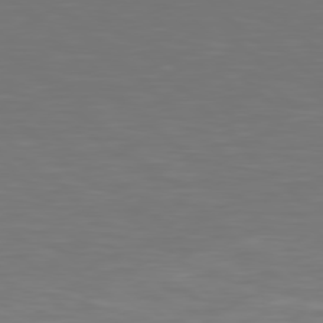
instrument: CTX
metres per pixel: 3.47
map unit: Hpe
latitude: 77.7827
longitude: -175.7261
